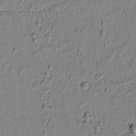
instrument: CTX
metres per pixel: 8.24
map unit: lAvf
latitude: 6.5735
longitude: 166.2739
